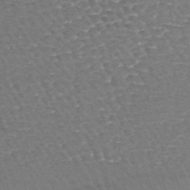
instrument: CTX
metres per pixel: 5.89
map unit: lHb
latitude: -44.3306
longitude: 77.6911
